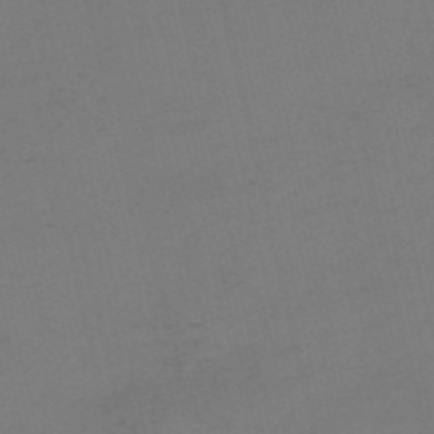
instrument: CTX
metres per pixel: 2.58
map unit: HNb
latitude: -55.5021
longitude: -38.9891
